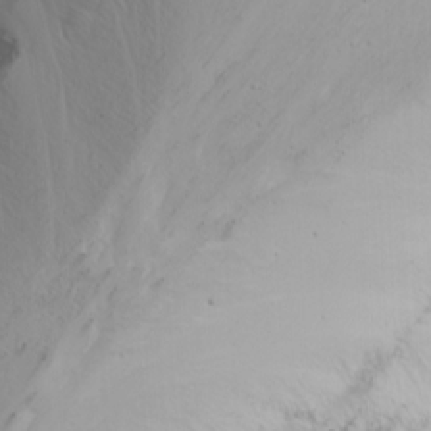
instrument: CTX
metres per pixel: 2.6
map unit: Nhu
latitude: -5.9745
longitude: -68.6490
